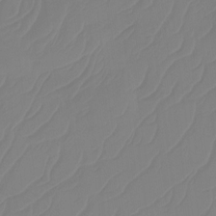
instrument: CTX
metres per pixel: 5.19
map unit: Htu
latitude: -14.1984
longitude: -49.8016
